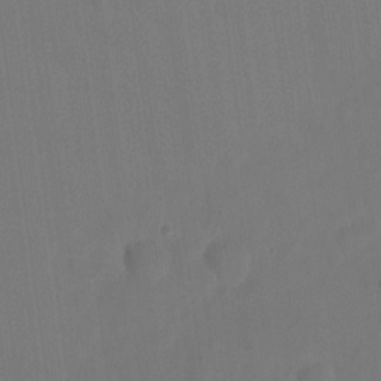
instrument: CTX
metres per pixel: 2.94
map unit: eHh
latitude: 22.2333
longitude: -62.8191
